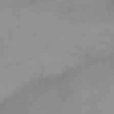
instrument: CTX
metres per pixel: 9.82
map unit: Nhu
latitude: -11.6533
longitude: -64.9136
